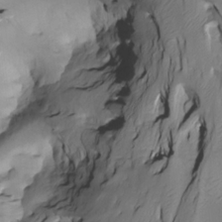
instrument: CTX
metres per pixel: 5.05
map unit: Htu
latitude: -4.7841
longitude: 150.1794
